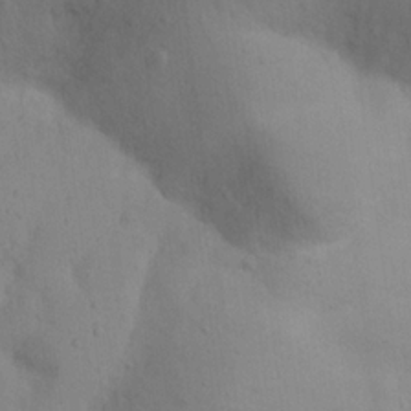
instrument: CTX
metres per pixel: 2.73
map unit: Nhu
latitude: 20.1200
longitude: -73.4049
